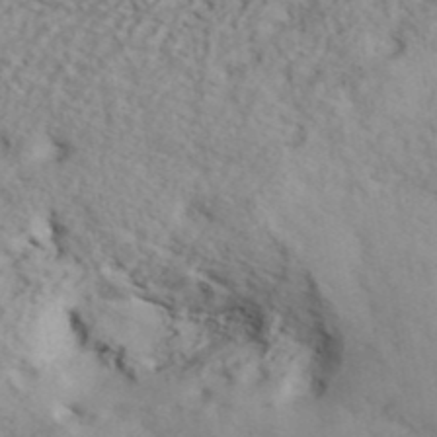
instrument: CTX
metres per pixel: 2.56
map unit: ANa
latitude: 41.8961
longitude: 53.2565
